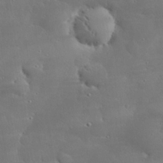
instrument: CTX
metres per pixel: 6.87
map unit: eHh
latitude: 29.8583
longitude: -82.6112
